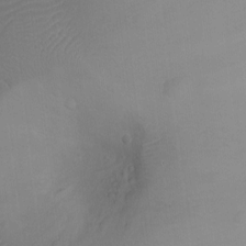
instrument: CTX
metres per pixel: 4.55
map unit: Ht
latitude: -10.1417
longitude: -22.8002
